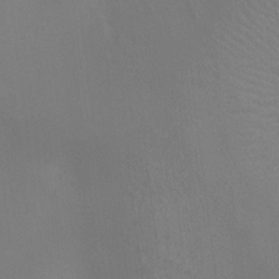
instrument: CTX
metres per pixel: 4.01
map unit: Ht
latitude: -3.3320
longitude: -17.6316
